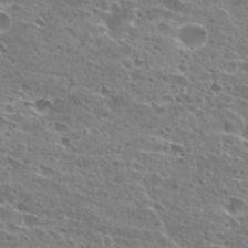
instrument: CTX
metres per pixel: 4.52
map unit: Hto
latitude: 27.1970
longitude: -45.6316
